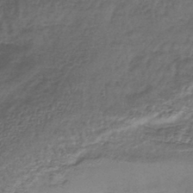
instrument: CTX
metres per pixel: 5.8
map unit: lHb
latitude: -39.6533
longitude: 61.1998
